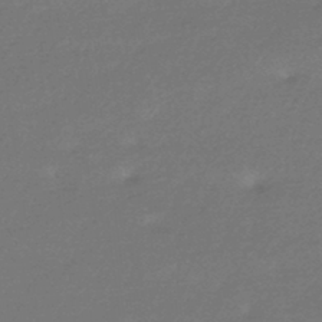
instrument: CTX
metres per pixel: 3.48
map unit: HNhu
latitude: -44.0661
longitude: 93.3132
